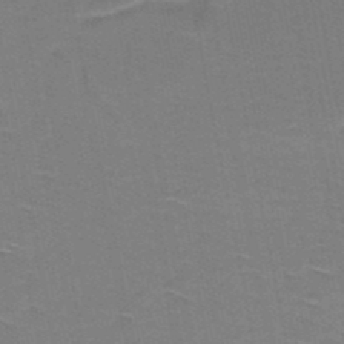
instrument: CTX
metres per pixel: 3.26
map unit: HNb
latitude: -48.8786
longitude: -48.3467
